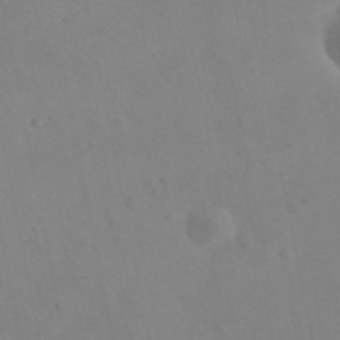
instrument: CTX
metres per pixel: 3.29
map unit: eHh
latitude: 25.4048
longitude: -66.5167
